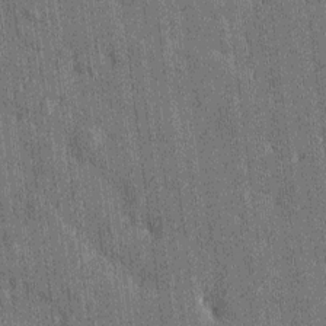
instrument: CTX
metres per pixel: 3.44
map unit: Htu
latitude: -8.1417
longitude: 176.6707
